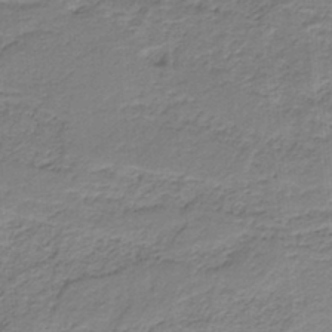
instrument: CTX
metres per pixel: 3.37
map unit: HNb
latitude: -35.3699
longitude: 57.6722
